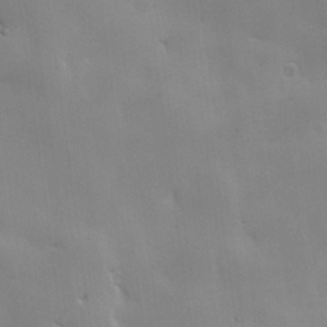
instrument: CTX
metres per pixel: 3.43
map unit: lHvf
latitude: 22.4412
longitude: 145.6722
